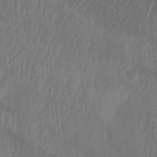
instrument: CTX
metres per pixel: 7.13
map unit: lAa
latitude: -6.9352
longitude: -129.1592
